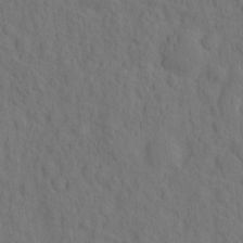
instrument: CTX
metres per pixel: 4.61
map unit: eHh
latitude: -2.5573
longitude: 17.8234
